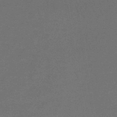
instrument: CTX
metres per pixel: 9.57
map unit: lHb
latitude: -45.4077
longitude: 57.2754
